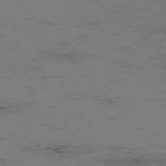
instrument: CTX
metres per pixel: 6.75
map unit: Ap
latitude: -76.0283
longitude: -83.2159
